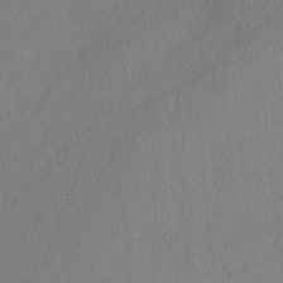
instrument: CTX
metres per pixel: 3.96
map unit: lAvf
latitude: -4.8786
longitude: -108.2900
